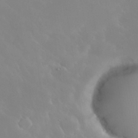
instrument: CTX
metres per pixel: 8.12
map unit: Nhu
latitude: 30.5924
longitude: -58.5735
